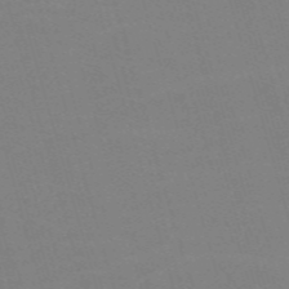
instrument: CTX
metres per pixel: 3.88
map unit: Nve
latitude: -59.1809
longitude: 60.8597
